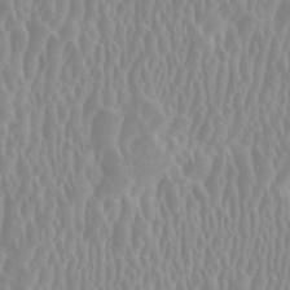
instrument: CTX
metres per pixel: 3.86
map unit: HNhu
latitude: 0.6868
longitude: -0.0633
